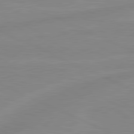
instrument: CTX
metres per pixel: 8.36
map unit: lApd
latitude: 81.4426
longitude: -173.0647
